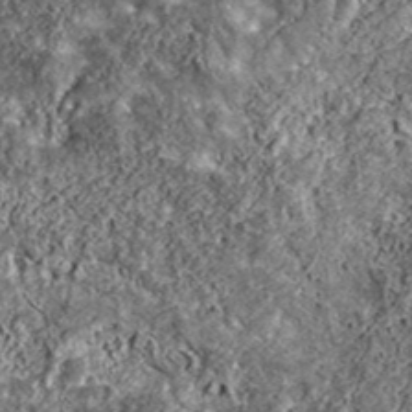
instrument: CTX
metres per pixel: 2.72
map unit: eHh
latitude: 42.8191
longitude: -89.1781
